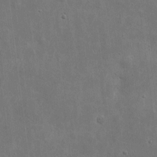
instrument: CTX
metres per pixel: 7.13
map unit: eHh
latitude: 7.8394
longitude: -72.5357
